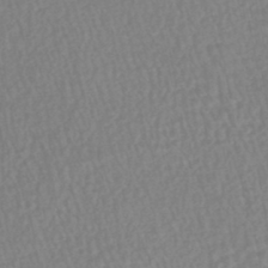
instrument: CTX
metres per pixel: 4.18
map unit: HNhu
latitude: -48.1417
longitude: 101.6154
